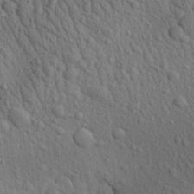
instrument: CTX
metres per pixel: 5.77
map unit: Aa
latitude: 22.9136
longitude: -138.9136
